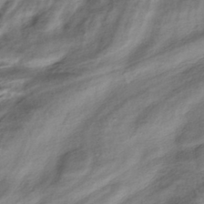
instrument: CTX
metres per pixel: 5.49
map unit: HNhu
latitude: -41.9745
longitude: 105.5966
